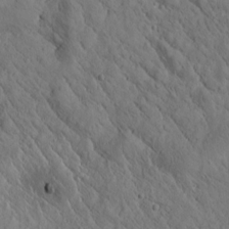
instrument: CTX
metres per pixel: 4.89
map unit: Htu
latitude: -0.1417
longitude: 175.3320
